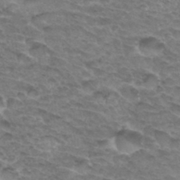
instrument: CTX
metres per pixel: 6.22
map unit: Hto
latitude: 33.0836
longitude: -46.6113
